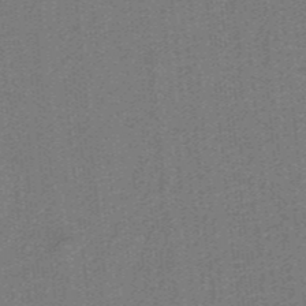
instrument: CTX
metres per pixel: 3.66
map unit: lHb
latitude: -39.5966
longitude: 54.4062
